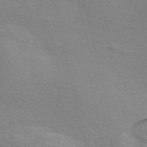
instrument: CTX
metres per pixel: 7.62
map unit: Nve
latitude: -56.5762
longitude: 59.8422
